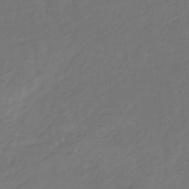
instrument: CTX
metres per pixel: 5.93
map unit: eHb
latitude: -30.5573
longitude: 65.1054
